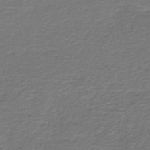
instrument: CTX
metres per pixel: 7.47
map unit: HNb
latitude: -42.6140
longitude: 50.4818
